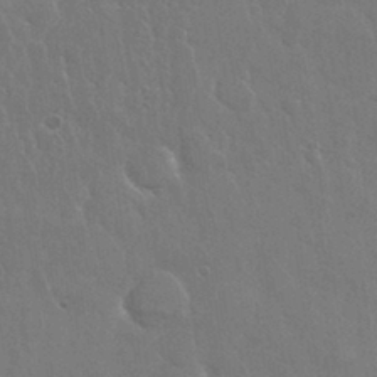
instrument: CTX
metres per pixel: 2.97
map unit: Nhu
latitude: 28.3467
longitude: -62.5735
